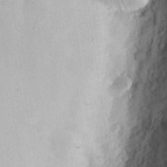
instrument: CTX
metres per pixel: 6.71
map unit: Hve
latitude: 26.4790
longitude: -91.1403
